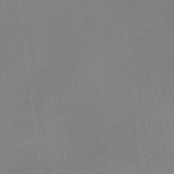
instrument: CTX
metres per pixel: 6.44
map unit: lHvf
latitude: -11.1053
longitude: -100.1389
